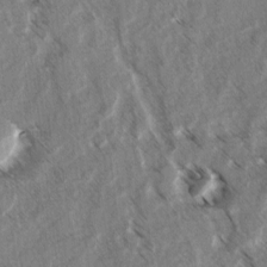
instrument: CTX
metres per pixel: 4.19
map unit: lAvf
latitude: 4.3467
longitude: -105.8962
